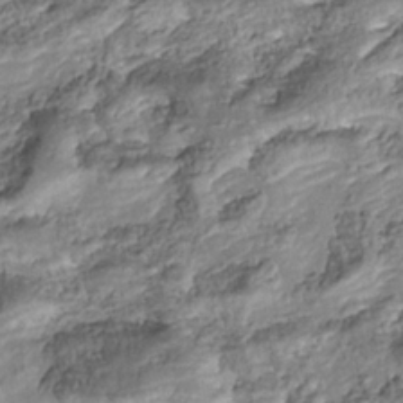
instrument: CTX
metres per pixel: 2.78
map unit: Nhu
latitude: -38.1795
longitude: -81.4048
